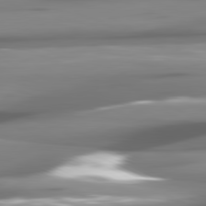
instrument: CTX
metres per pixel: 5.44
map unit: lApd
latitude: 81.4993
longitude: -145.3481
